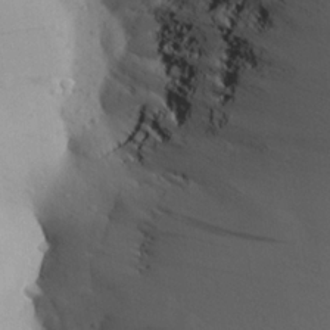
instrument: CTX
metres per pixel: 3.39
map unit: Aa
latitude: 24.2711
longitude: -145.6883
